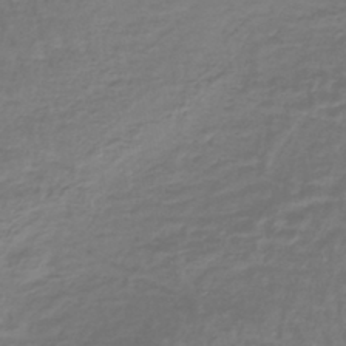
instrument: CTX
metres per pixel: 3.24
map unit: lHb
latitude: -42.5762
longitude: 65.1242
